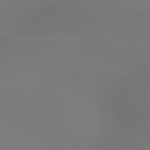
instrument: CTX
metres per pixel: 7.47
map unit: lApd
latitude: 79.2915
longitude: -151.6882
